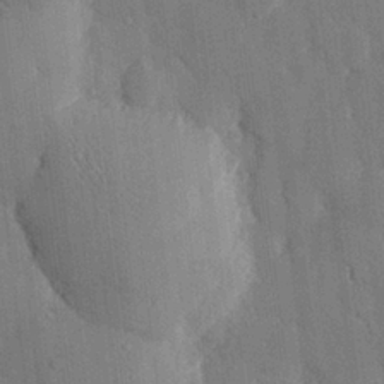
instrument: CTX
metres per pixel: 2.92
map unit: eHh
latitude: 29.0647
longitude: -80.3278
